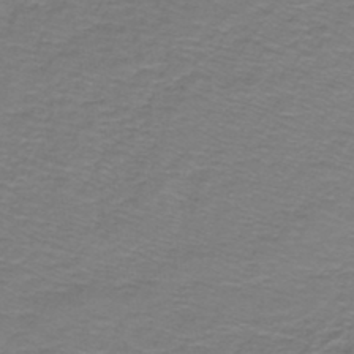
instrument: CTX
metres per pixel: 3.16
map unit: lHb
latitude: -43.2753
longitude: 56.5951
